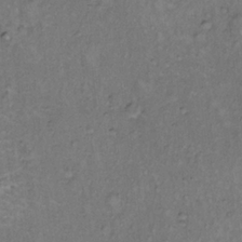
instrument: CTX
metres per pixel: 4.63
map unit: Hto
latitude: 12.6491
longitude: -60.5734
